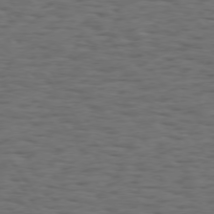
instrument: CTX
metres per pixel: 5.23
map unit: Hpe
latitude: 74.5735
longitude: -133.0836
